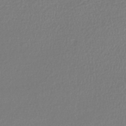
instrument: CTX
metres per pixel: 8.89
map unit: lHb
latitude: -42.3117
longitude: 68.7274
